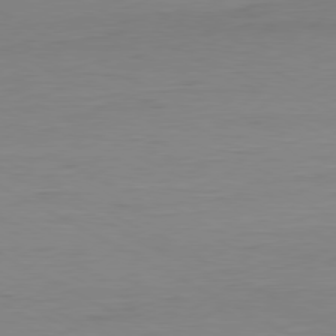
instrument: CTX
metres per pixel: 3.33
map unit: Ap
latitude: -80.4251
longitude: -61.4615
